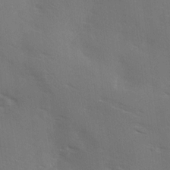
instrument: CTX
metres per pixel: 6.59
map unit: Ave
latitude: 0.3656
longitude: -111.8772
